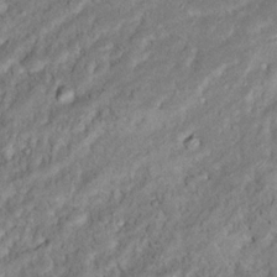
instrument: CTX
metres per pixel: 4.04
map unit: Hto
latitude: 15.1404
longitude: -34.1955
